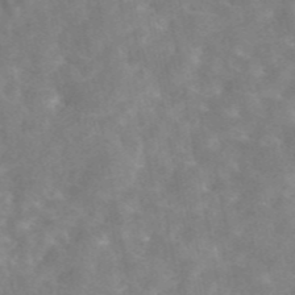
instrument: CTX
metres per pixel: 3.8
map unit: eAb
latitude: 44.8380
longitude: 114.3306
